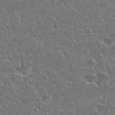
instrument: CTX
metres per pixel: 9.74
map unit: Nhu
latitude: 29.8205
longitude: -48.6679
